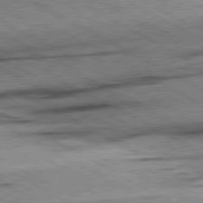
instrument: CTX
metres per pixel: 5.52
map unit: lApd
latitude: 80.7624
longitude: -157.2348
